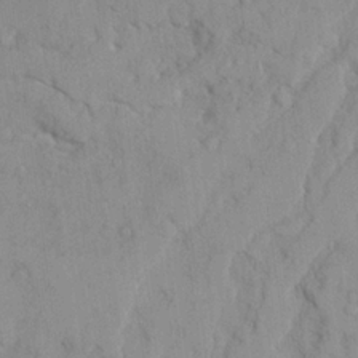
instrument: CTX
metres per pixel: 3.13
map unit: Ave
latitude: 22.0633
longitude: -130.6302
